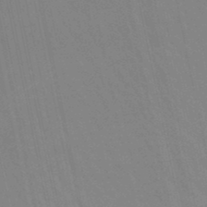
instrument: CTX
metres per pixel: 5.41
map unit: lHb
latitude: -48.6708
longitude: 75.4266
